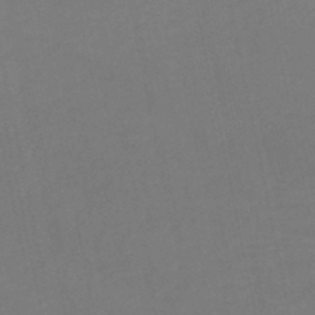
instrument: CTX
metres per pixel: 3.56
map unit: lHb
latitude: -46.8975
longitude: 61.2376
